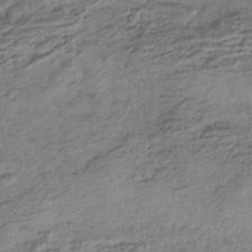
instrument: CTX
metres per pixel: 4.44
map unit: HNhu
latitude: -42.9919
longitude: 104.6140
